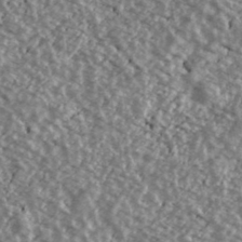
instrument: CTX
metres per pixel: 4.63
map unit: Ave
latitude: 40.1199
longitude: -111.5749
